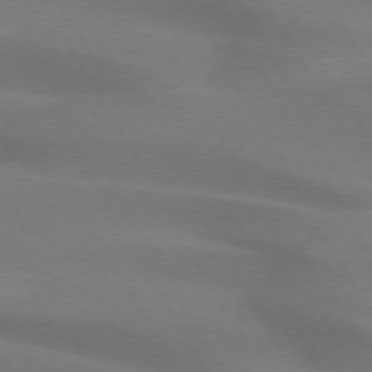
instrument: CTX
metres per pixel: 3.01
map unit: lApd
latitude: 74.2334
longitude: -65.5749
